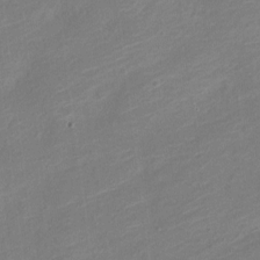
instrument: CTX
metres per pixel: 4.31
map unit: Nve
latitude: -19.3510
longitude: 107.4833
